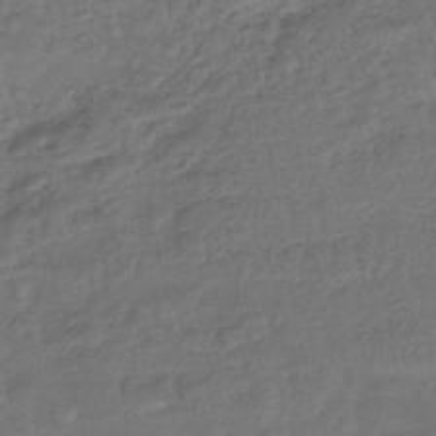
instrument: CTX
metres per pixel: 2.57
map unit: lHb
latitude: -43.0864
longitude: 79.8233
